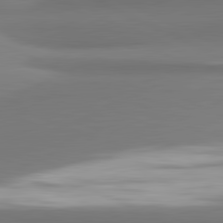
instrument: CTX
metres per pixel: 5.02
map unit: lApd
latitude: 81.7261
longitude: 176.6330
